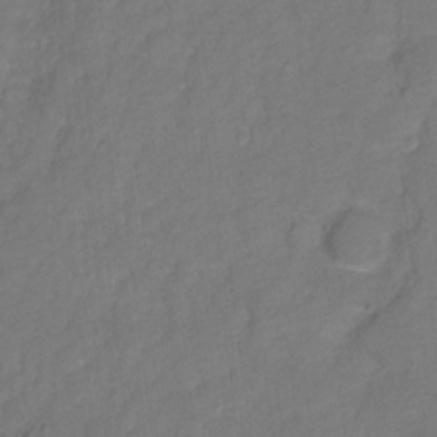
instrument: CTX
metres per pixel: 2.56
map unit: Hto
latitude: 3.7638
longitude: -33.1025
